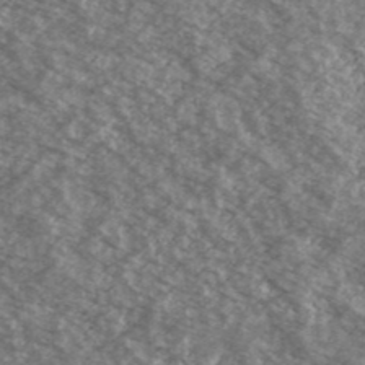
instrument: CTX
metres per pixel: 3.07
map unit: Ave
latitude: 38.8569
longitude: -110.4790
